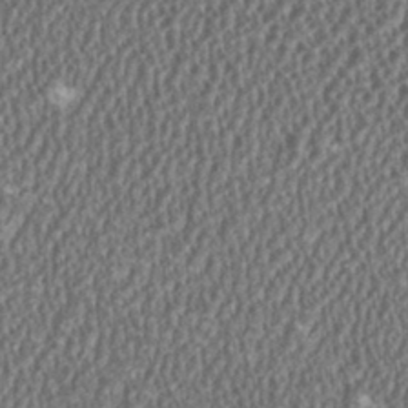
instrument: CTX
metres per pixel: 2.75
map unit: HNhu
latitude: 1.1592
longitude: 0.1417
